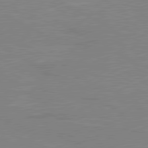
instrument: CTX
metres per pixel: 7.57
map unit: lApd
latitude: 80.2522
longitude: 121.7666
